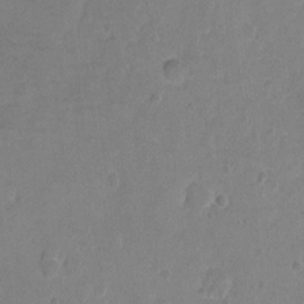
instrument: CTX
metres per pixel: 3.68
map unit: Hto
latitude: 2.2900
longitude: -33.1970
